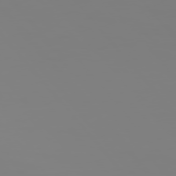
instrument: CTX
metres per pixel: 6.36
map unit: Hpe
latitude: 75.6694
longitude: -127.6316
